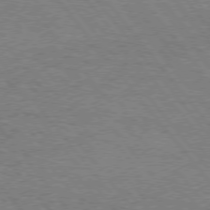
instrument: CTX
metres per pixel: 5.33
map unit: Hpe
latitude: 75.1214
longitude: -151.5371
